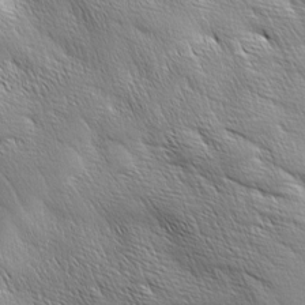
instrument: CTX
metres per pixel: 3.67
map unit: Ave
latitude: 1.9339
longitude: -114.1010
